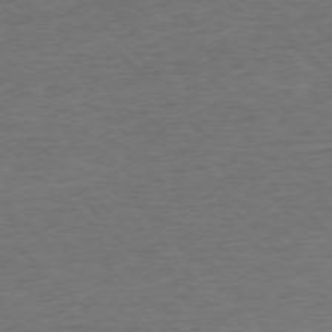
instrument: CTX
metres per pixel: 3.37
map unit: Ap
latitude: -76.7463
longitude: -94.2523
